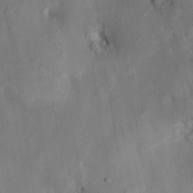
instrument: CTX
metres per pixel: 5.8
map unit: HNhu
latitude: 14.8569
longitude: 12.0661
